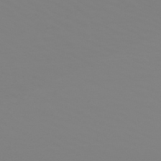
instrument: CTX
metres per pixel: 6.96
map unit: HNb
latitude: -49.0109
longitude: -50.7624
